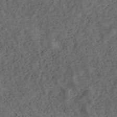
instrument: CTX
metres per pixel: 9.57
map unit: ANa
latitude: 39.8016
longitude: 17.9556
